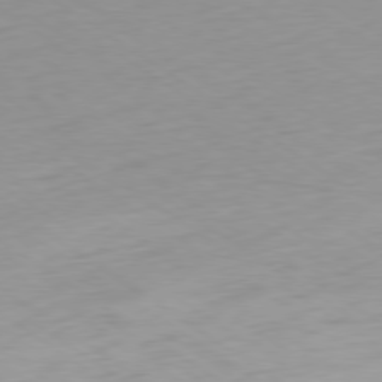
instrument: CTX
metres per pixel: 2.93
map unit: Ap
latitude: -79.3509
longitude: -94.4034
